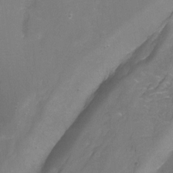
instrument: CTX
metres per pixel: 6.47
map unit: Ht
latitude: -10.5952
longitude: -46.4601
